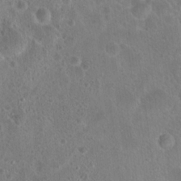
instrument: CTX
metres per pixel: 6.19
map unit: Hto
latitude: 18.1200
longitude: -40.1010
